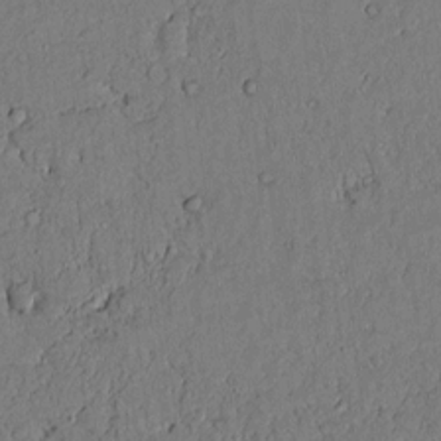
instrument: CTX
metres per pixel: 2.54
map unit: lAvf
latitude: 4.8758
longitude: 170.0283
